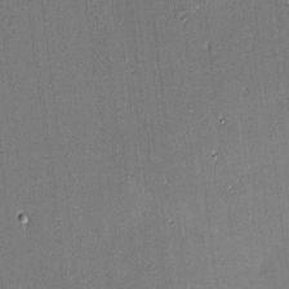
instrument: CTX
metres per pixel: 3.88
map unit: eHh
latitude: -4.0661
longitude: -83.3103
